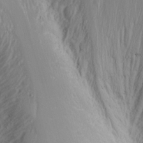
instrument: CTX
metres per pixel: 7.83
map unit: Nhu
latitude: -5.0108
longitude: -87.7827
